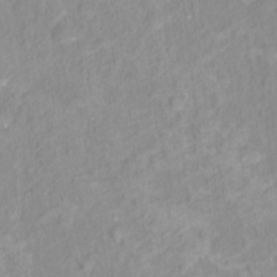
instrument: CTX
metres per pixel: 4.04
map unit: Nhu
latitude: 16.0633
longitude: -31.7828
